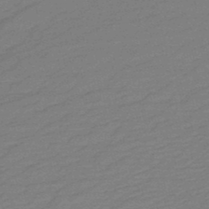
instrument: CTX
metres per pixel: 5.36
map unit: HNb
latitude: -48.2362
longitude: 60.0094
